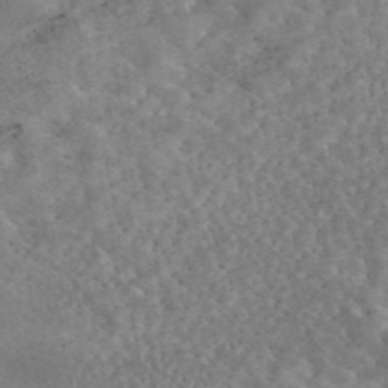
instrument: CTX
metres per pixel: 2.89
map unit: eAb
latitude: 44.9891
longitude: 124.5007
